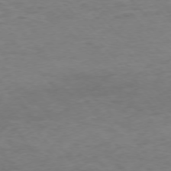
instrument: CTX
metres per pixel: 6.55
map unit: Ap
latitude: -76.2362
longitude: -83.5749
